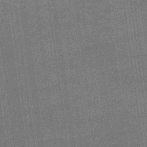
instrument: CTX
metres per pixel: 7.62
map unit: lHb
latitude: -40.0472
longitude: 69.7477
